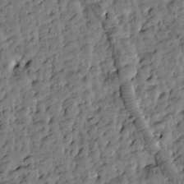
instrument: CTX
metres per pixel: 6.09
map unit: Htu
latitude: -3.1053
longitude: 173.7477
